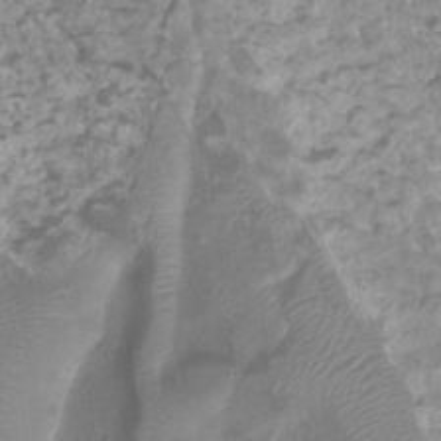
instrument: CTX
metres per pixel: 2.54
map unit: Htu
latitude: 2.8947
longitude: -21.4616
